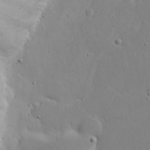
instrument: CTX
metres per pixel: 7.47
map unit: eHh
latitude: 16.9325
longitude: -71.7827
